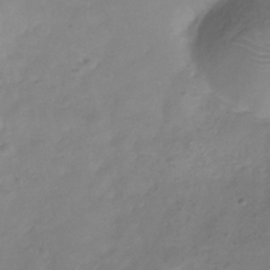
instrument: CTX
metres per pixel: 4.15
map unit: Hve
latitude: -32.9920
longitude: 91.8234
